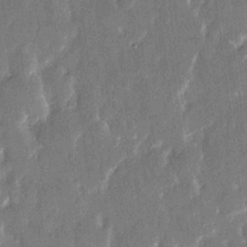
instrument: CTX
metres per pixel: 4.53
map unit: eHh
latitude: 13.2348
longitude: -71.0458
